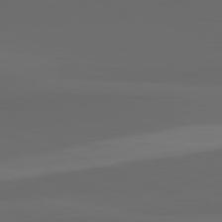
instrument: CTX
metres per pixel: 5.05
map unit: lApd
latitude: 82.4034
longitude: 135.7667
